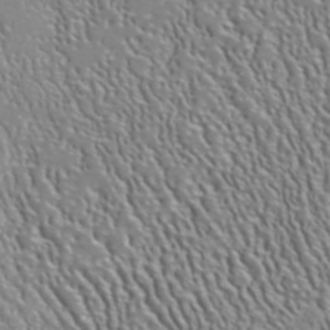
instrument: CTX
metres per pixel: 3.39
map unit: ANa
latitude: 41.1781
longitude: 28.8975
